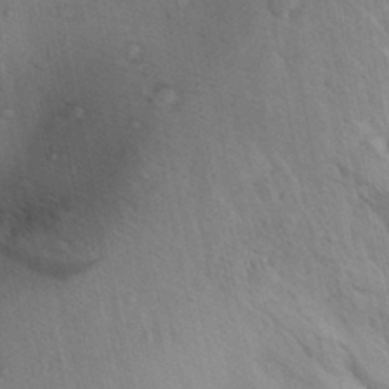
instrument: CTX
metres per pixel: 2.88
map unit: Aa
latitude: 30.9514
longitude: -144.4790
